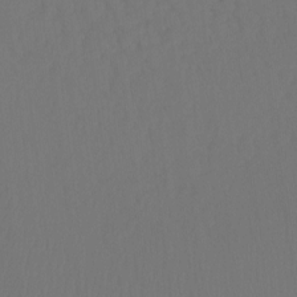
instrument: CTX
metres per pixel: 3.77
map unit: Ht
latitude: -7.9556
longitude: -31.0081
